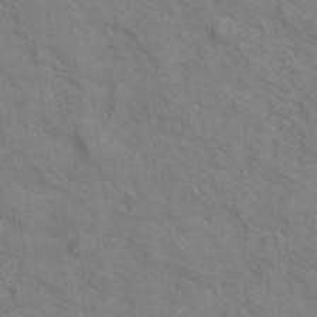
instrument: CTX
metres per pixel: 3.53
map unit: Hto
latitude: 16.9703
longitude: -38.4412
